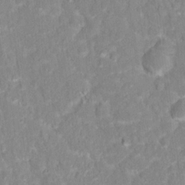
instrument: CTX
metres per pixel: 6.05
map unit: Hto
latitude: 16.5735
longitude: -36.9703
